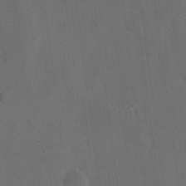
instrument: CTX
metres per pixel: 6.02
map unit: eHh
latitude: 18.9891
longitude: -65.5560
